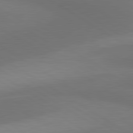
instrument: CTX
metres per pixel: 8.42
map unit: lApd
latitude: 80.7624
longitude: 160.3684
